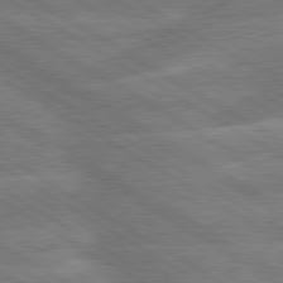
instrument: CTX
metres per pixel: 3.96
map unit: lApd
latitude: 79.9906
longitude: -133.4426
